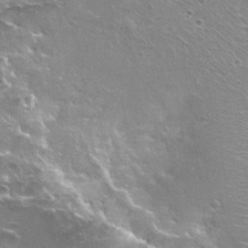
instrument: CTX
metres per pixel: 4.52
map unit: Hto
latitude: 22.5357
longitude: -31.4805
